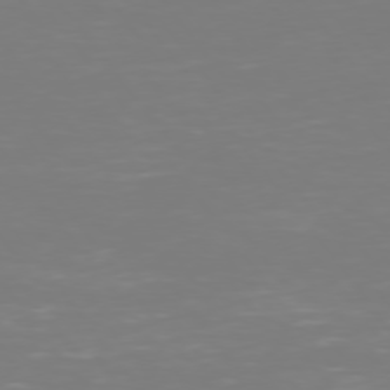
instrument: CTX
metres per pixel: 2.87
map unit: Hpe
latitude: 75.0836
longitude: -123.6694
